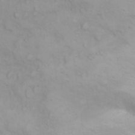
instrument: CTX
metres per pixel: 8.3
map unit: eHh
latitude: 25.5371
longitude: -64.3467
